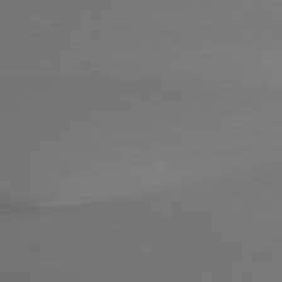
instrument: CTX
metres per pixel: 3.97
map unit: lApd
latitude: 79.8017
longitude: -175.1403
